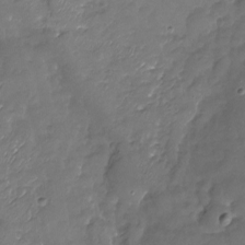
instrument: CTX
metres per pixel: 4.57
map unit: Nhu
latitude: -19.5588
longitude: -57.8583
